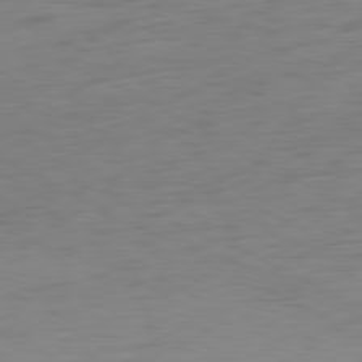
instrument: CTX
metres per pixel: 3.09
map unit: Ap
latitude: -80.8030
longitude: -61.2726
